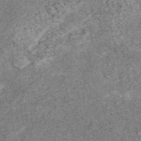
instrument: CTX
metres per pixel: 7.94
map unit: eAb
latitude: 45.1025
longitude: 124.5574
